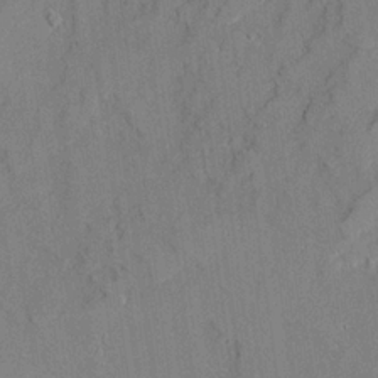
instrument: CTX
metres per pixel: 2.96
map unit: Ave
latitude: 22.1389
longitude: -128.8758
